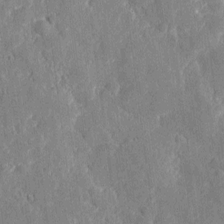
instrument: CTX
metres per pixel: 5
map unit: eHh
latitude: 3.9339
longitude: -71.7638
